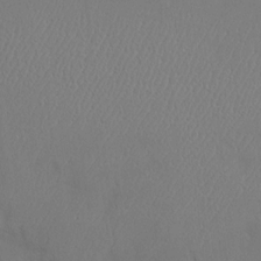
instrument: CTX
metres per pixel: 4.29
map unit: Nve
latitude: -10.1417
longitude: 173.5021
